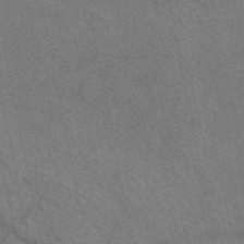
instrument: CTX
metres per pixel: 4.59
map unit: eAb
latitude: 51.4048
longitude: 114.8975
